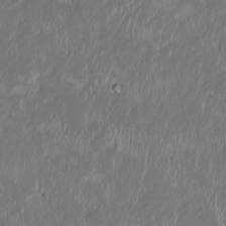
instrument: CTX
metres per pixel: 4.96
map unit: HNhu
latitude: 2.8569
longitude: -5.6694
